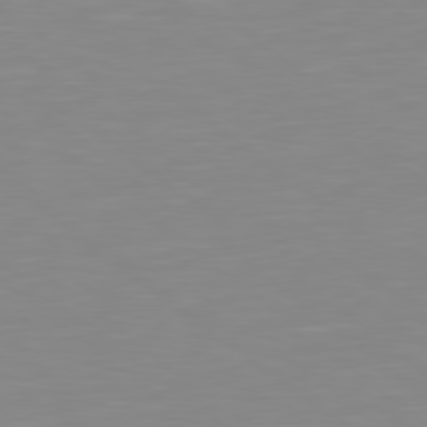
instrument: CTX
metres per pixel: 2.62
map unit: Hpe
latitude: 78.8191
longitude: -173.0647
